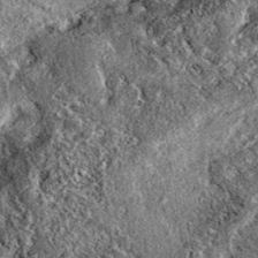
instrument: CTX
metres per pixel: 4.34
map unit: eAb
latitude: 38.9891
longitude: 111.4643
